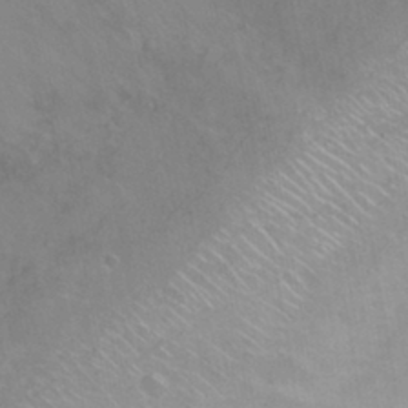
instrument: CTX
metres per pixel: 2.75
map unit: Nhu
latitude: 27.4238
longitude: -54.0444
